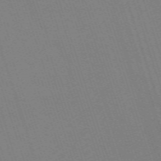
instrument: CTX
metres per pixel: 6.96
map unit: eHh
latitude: -63.5210
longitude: 51.1809
